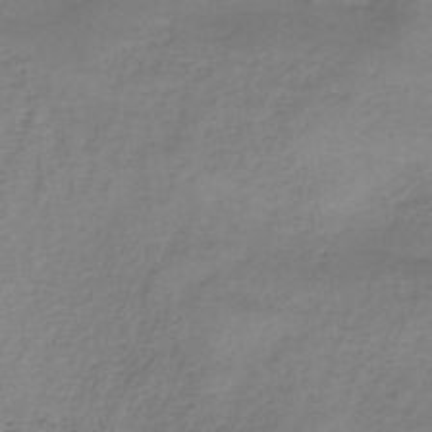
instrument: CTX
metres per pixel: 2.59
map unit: HNb
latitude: -46.5573
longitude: -38.9514
